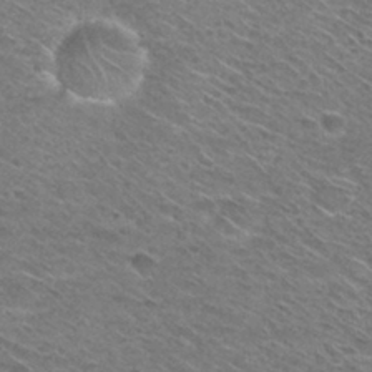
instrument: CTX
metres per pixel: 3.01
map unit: Nhu
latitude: 29.4993
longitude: -47.2726
